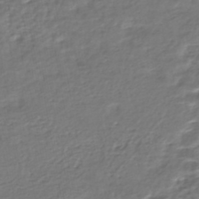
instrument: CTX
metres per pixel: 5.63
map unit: HNhu
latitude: -46.4440
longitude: 103.6911
